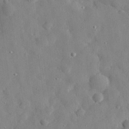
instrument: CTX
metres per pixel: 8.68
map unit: eHh
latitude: 30.0822
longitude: -74.5168
